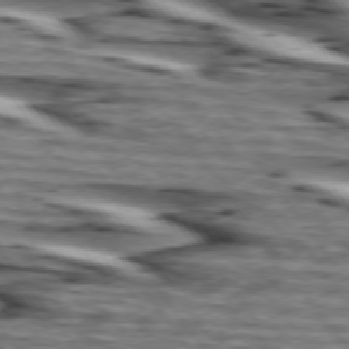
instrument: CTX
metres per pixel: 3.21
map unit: lApd
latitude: 74.4412
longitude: -72.2145
